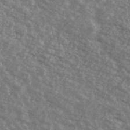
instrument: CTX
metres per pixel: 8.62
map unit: Ave
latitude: 40.4601
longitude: -109.4615
